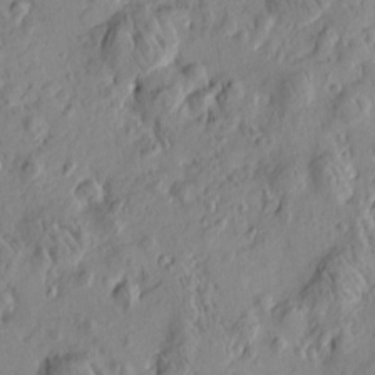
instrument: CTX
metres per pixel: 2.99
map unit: Htu
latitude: 0.6490
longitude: -175.2915
